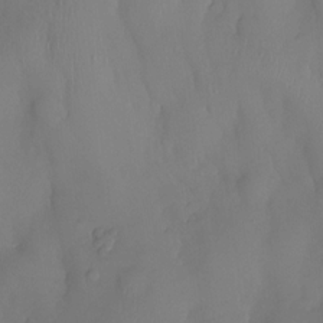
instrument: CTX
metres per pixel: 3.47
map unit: eHh
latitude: -23.5399
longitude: 15.7100
